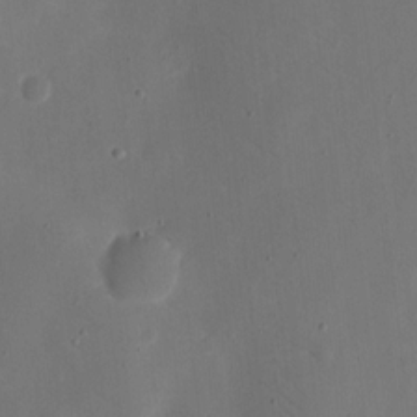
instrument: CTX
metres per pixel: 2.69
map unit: eHh
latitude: 10.8947
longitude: -67.9906
